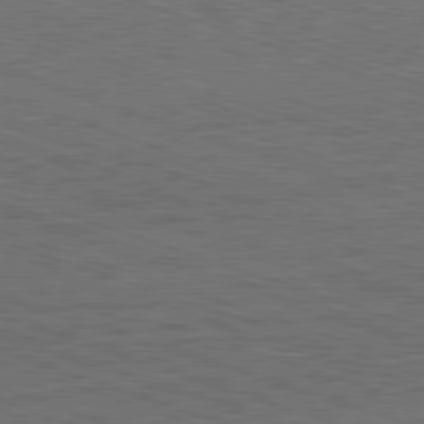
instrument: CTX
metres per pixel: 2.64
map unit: Ap
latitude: -81.5399
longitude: -72.7058
